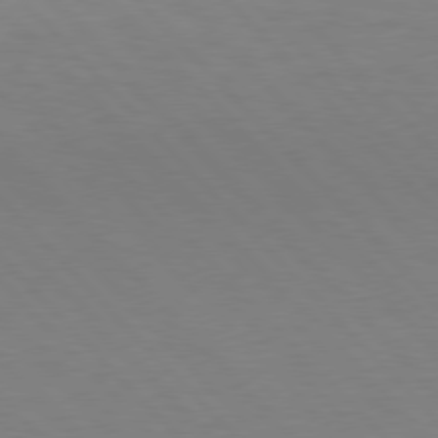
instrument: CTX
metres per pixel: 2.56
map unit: Hpe
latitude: 77.4048
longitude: -124.7813
